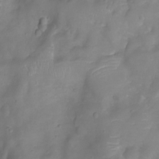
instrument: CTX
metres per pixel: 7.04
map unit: Ht
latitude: -5.9367
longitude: -19.8016
